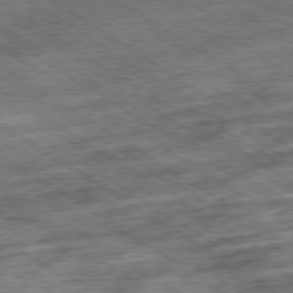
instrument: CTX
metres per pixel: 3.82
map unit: Ap
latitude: -79.6344
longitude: -51.3481
